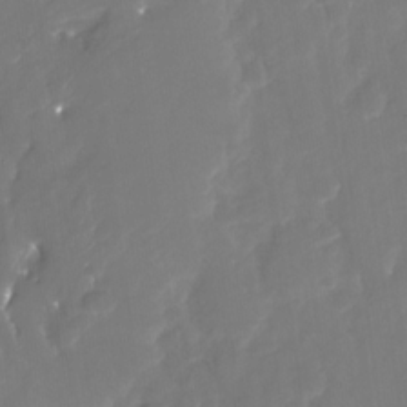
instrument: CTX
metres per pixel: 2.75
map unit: Nhu
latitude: -29.2187
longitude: -78.2145
